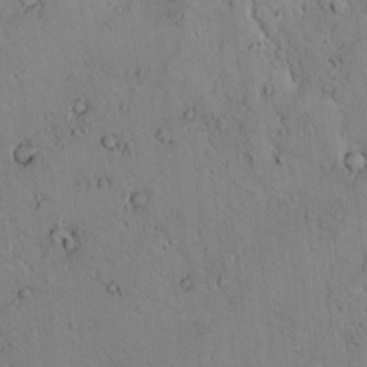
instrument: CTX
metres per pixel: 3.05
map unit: lAvf
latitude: 9.6505
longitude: 168.7652
